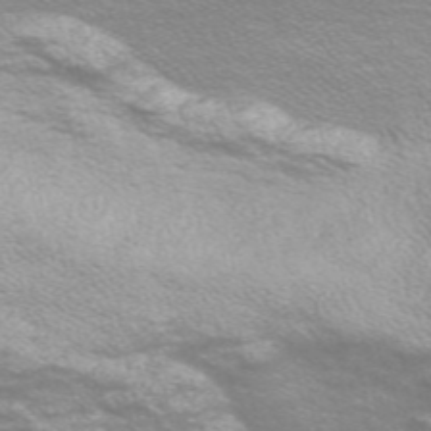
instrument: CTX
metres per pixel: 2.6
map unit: Nve
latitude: -56.7652
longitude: 52.5951
